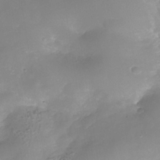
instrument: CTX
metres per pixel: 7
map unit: Nhe
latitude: -35.7667
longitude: -145.3670
